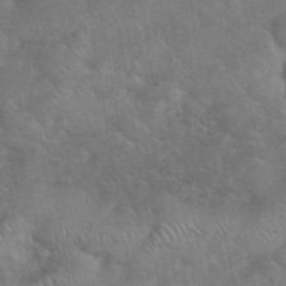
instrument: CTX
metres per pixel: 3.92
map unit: eHh
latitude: 36.9136
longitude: -64.8947
